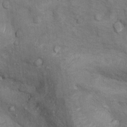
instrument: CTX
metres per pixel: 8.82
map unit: Nhu
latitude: 9.4615
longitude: -23.4804
